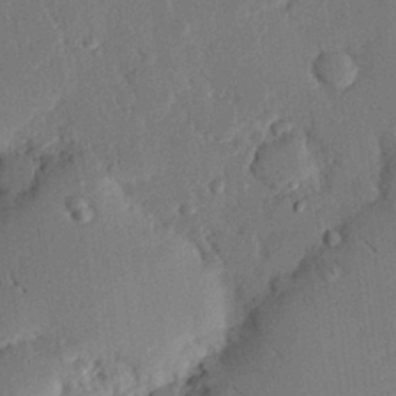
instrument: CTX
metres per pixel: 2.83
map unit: eHh
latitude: 25.4615
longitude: -81.0836
